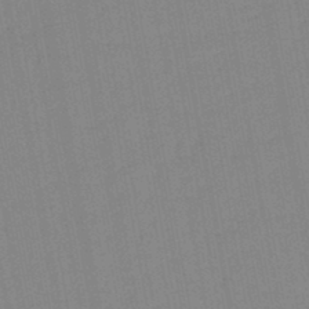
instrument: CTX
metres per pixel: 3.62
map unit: lHb
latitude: -44.5763
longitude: 63.3131
